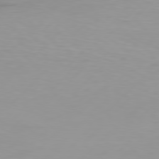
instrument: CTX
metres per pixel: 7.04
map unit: Hpe
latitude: 77.5560
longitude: -123.1781
